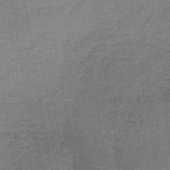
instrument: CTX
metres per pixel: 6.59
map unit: lHb
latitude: -41.2943
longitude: 57.2565
